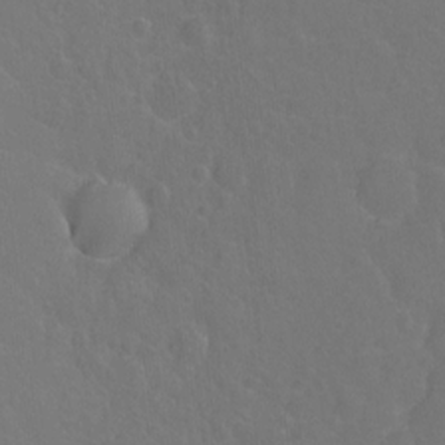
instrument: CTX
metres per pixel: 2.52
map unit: Hto
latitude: -2.8030
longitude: -34.9513
